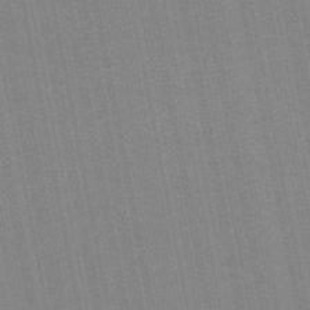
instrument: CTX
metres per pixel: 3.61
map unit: lHb
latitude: -48.9731
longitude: 68.7085
